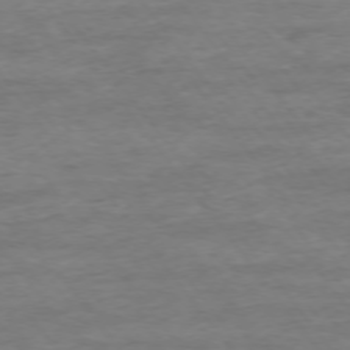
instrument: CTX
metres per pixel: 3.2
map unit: Ap
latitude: -75.3888
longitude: -84.8002
